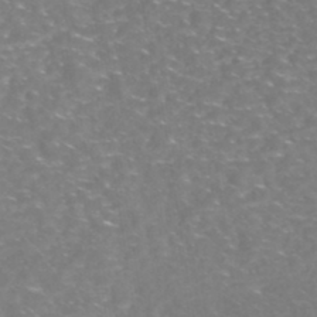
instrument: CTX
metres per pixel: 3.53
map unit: Nhe
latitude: -45.8800
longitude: 152.9352
